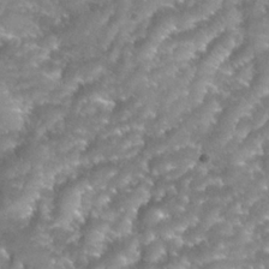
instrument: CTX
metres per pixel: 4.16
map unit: Nhu
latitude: 24.9135
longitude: -53.7450
